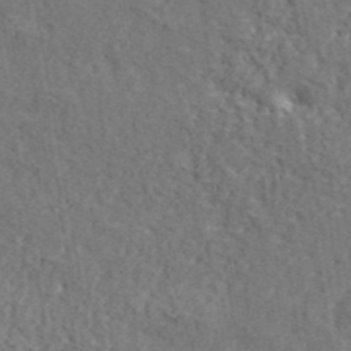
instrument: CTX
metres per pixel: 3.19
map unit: ANa
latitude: 41.2725
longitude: -87.3859
